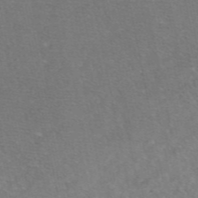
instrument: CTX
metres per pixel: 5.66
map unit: eAb
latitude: 47.4994
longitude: 115.7855
